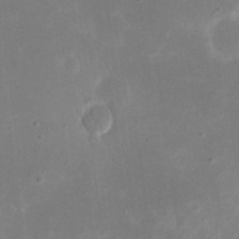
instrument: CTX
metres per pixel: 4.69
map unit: eHh
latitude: 19.6882
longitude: -70.2900
